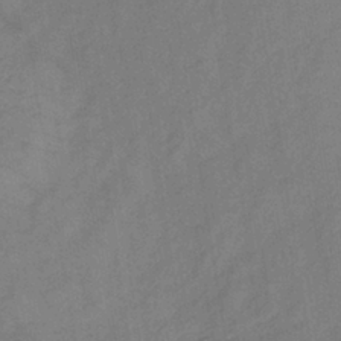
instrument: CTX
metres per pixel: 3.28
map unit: lHb
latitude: -37.1620
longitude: 71.1998
